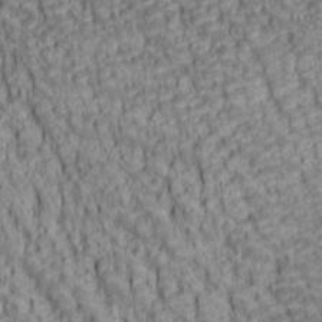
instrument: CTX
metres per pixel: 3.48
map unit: lAa
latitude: 7.0458
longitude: -116.0822
